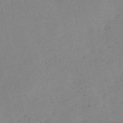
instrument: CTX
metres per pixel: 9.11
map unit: HNb
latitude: -54.5385
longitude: -41.8772
